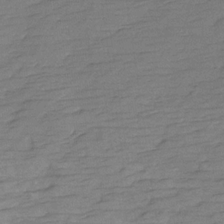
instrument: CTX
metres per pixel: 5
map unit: Hve
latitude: -28.6330
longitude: 92.7085
